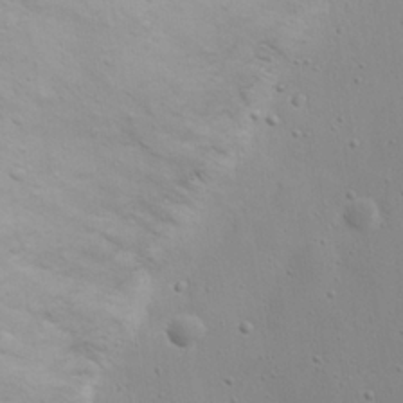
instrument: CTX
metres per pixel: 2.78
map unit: eHh
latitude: 18.4979
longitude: -71.9339
